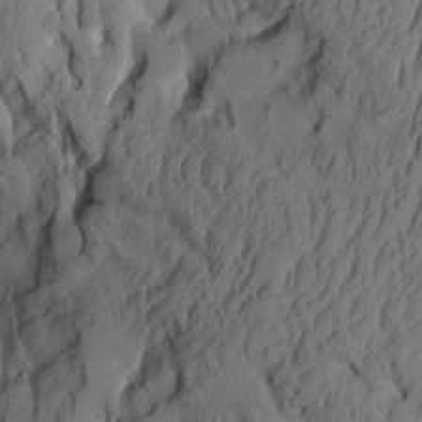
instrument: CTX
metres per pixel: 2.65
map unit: Aa
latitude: 8.9892
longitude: -127.3671
